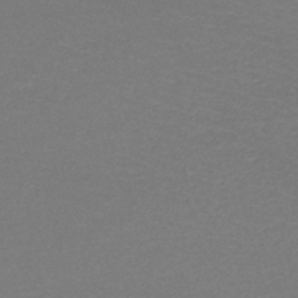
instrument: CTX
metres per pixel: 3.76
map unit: lHb
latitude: -43.2375
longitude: 68.8408
